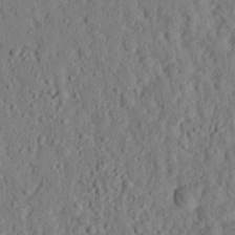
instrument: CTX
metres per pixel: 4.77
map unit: eHh
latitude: 25.4426
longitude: -78.8191
